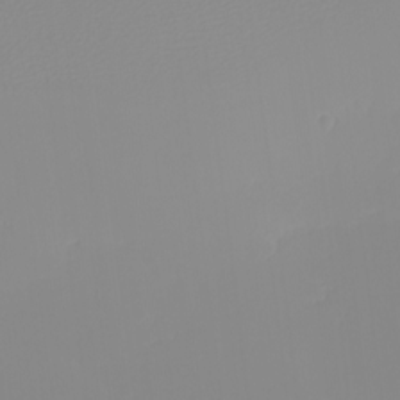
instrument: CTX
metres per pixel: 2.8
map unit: eHh
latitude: -5.7099
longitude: -86.1200
